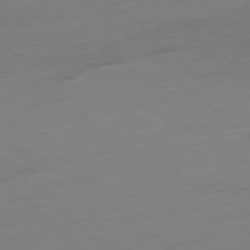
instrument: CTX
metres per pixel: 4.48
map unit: Ap
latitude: -78.0472
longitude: -57.5371
